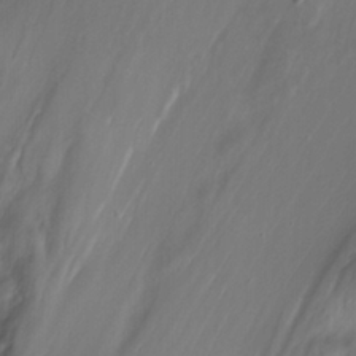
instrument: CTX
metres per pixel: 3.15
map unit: eHh
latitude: -5.9367
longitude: -78.3279
